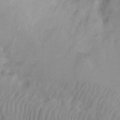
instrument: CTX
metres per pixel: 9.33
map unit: Ht
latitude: 2.8758
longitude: -26.5924
